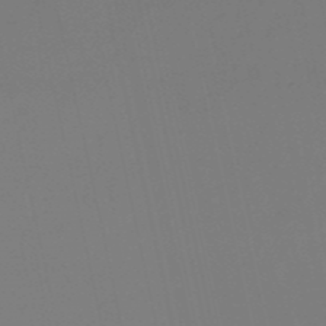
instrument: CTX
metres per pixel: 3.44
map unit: eHh
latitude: -53.3509
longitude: -24.5356
